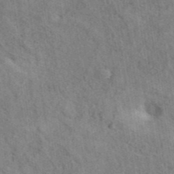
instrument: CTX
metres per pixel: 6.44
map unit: ANa
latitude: 41.6883
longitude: 14.1039
